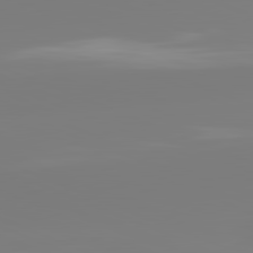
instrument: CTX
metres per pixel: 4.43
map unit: lApd
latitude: 81.7261
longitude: -159.7450
